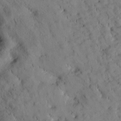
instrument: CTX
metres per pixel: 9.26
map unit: Htu
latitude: -2.5006
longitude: 174.3684
